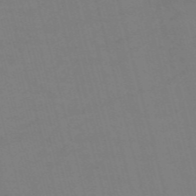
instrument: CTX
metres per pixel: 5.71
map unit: Nve
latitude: -58.5006
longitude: 61.7856
